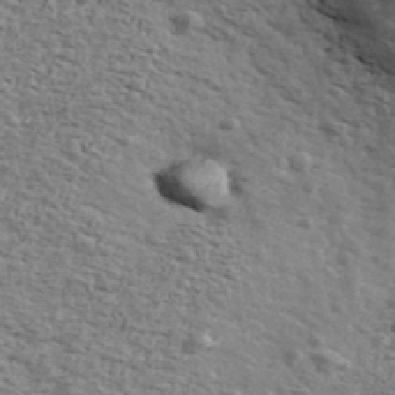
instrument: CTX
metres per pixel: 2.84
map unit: Ave
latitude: 39.2159
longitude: -109.7827
